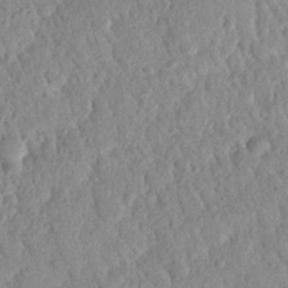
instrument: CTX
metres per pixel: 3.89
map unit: Nhu
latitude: 21.5182
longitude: -77.8583
